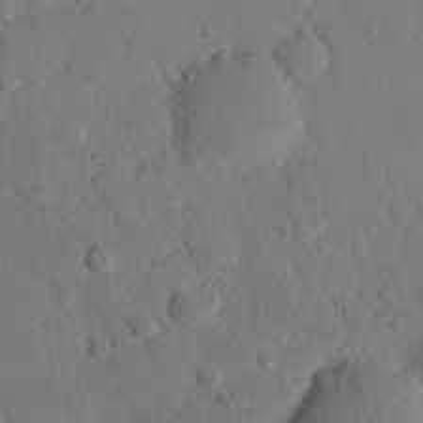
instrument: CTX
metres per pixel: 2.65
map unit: eHh
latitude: 25.8205
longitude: -79.4994
